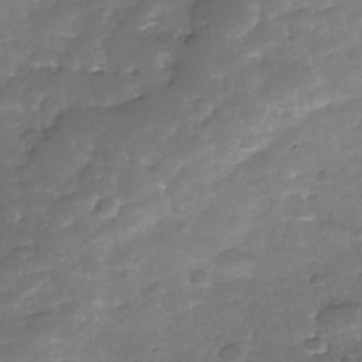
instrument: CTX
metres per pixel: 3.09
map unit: Nhe
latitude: -38.9164
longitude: -118.8002
